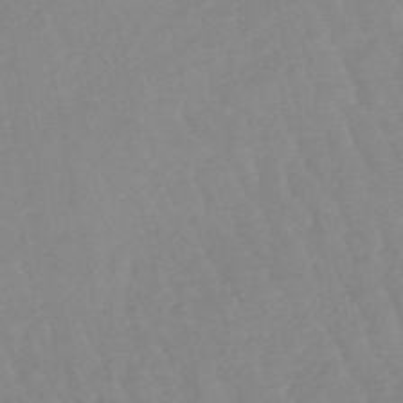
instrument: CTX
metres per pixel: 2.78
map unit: lHb
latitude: -48.2362
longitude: 77.2754
